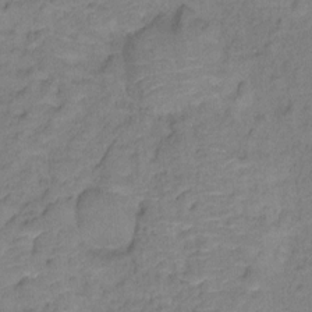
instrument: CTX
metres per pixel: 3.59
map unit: Hto
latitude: 6.8947
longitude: -37.7450
